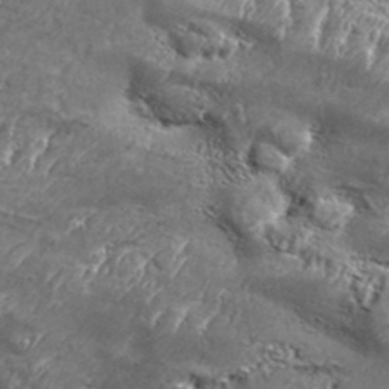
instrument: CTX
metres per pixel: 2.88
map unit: Aa
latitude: 34.4790
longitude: -135.1781
